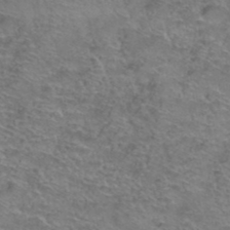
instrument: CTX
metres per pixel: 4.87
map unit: Hto
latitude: 39.3293
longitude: -43.1970
